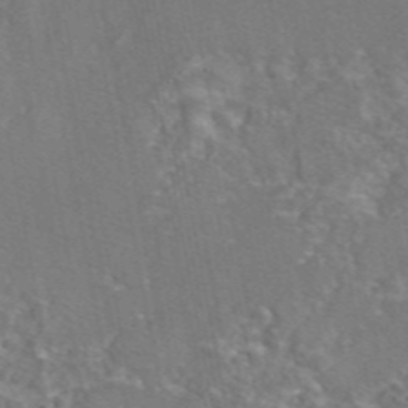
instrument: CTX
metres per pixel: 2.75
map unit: eAb
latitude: 46.4790
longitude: 107.6155
